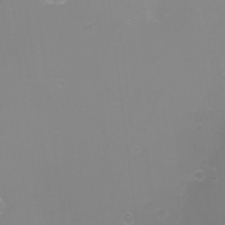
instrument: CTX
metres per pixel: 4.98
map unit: eHh
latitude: -3.5399
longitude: -76.2144
